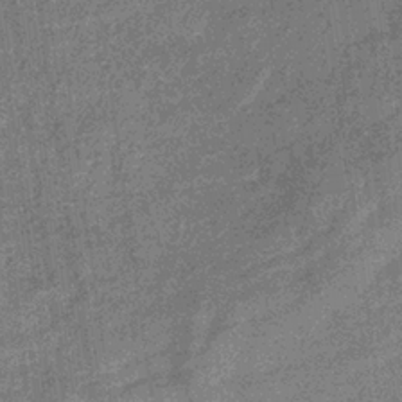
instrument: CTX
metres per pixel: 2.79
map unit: eHb
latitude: -32.9542
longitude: 75.5399
